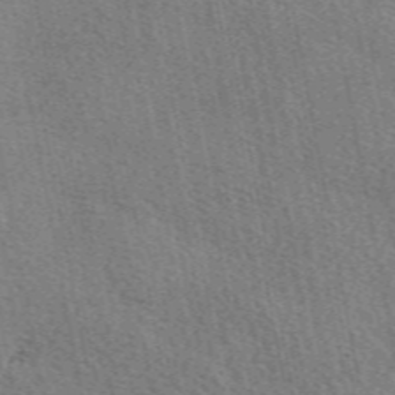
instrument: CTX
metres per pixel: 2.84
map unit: eAb
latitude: 50.5356
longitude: 108.7841
